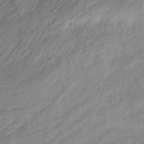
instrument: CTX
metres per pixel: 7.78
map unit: eHb
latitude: -40.2550
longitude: 79.2565
